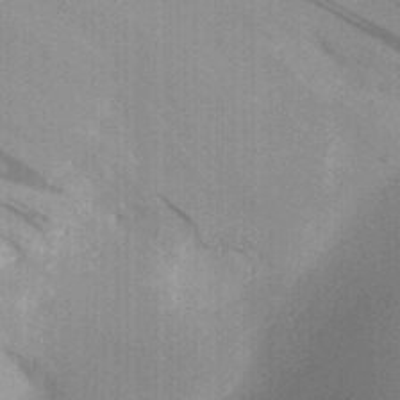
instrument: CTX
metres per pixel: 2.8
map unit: Aa
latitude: 30.7625
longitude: -141.8772
